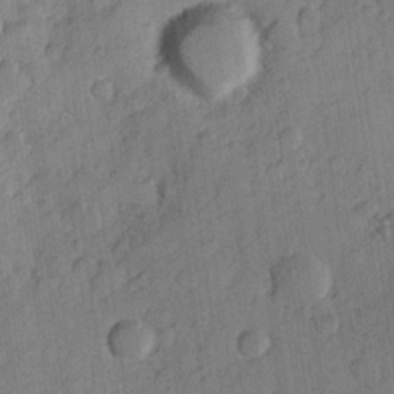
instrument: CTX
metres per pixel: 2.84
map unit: Hve
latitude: 23.8016
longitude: 148.7275
